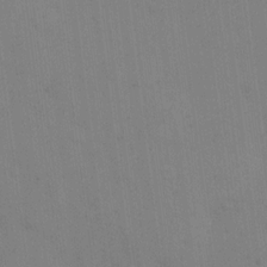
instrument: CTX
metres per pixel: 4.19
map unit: eHh
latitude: 12.6680
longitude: -62.3656
